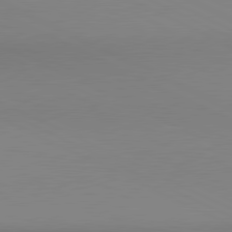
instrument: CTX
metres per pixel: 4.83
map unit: lApd
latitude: 80.8002
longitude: 143.6910
